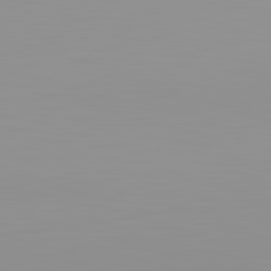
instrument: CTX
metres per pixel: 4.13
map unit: lApd
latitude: 83.1781
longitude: -134.9324
